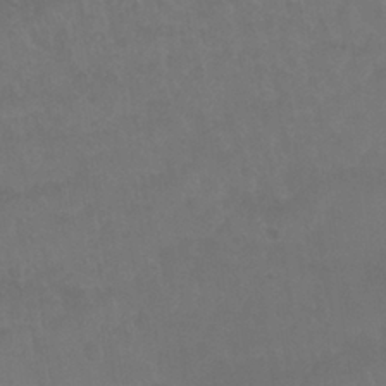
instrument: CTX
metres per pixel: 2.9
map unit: Nhu
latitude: 26.5357
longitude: -54.0255
